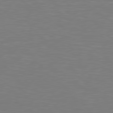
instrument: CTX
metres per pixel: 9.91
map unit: Hpe
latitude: 78.8947
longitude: -127.2537
